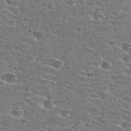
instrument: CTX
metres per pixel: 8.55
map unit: Hto
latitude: 27.9528
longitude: -46.5357
